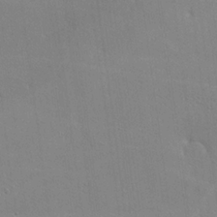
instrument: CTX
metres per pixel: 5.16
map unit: lHvf
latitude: -11.0675
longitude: -102.1766
